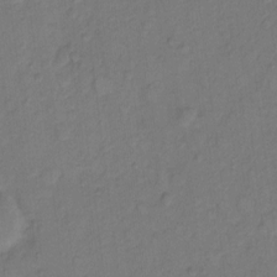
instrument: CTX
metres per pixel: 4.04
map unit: Hto
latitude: 7.0836
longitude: -61.2159
